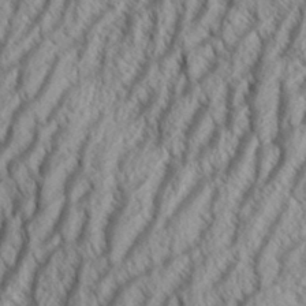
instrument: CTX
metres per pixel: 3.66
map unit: Aa
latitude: 33.9717
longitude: -137.9528
